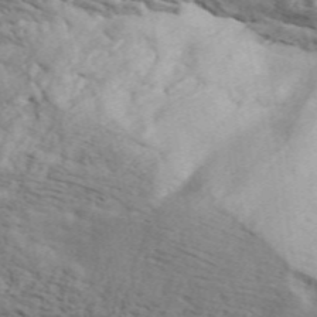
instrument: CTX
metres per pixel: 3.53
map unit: ANa
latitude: 49.8394
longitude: -81.7639
